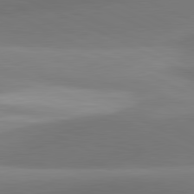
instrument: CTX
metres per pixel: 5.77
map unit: lApd
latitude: 81.3482
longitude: 131.2565
